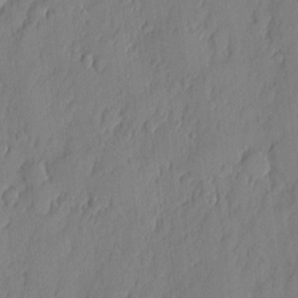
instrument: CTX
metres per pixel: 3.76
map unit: eHh
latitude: 5.2348
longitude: -76.4223
